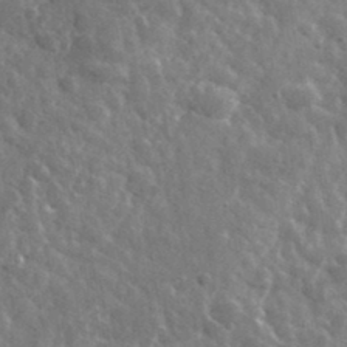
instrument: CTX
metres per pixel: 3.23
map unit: lHvf
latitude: 36.4790
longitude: -89.4994
